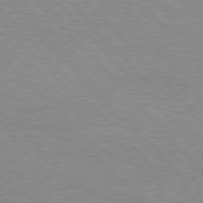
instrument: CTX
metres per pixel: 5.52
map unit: Hpe
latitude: 76.8947
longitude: -152.0255
